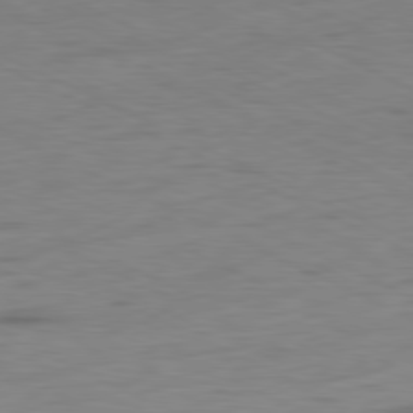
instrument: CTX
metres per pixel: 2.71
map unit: Ap
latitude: -80.8030
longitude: -82.3845
